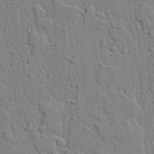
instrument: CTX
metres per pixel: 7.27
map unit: lAvf
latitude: 22.7057
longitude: -110.1200
